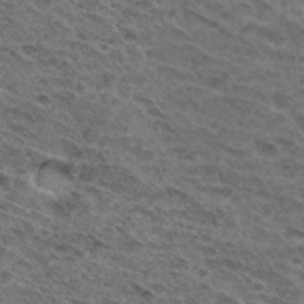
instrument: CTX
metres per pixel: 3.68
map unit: Hto
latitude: 32.1578
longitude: -47.6505
